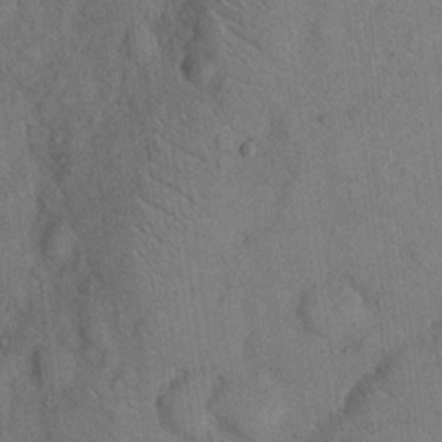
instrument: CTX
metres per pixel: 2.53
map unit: eHh
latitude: 15.3860
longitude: -68.0255
